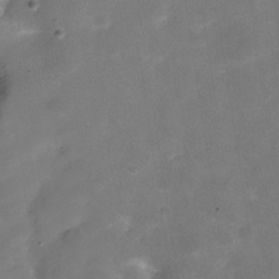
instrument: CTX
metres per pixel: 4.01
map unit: Hve
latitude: -30.8408
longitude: 92.8030
